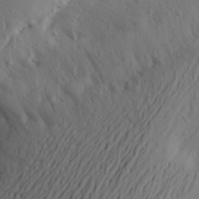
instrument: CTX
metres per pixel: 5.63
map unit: Aa
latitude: 28.2900
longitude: -146.4412
